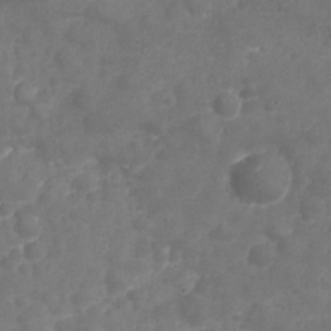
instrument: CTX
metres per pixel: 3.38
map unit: Nhu
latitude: 25.5182
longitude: -63.4994
